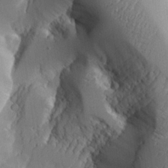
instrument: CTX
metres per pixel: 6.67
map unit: Aa
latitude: 25.4993
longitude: -127.5371
